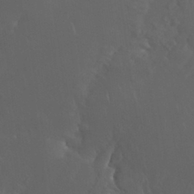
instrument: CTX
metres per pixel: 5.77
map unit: Nhu
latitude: 30.7247
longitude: -57.2725
